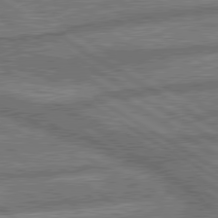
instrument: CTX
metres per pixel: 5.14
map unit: lApd
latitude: 79.9717
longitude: -170.7813
